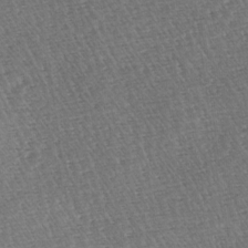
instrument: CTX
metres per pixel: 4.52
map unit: lAa
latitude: -3.3887
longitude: -123.1403
